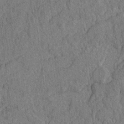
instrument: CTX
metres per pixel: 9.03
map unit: lAvf
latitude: -2.9730
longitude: -109.3859
